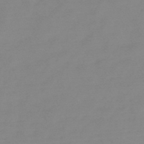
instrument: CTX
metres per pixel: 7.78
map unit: HNb
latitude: -49.6533
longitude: -38.3278
